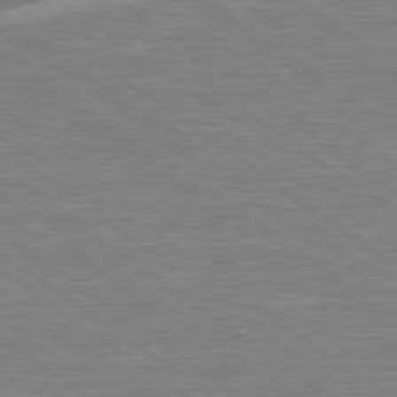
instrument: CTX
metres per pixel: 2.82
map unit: lApd
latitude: 79.1970
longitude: -92.4223
